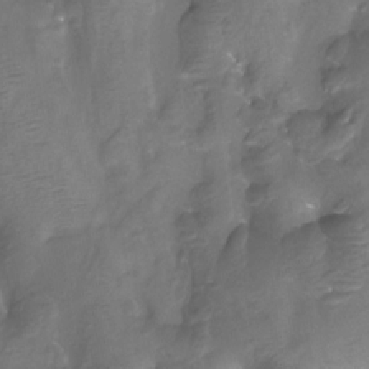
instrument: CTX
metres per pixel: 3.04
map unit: Htu
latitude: -14.1984
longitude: -45.7827
